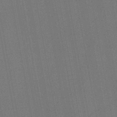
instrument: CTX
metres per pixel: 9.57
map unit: eHb
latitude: -45.0298
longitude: 87.1998
